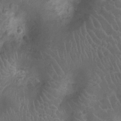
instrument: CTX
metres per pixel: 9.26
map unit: Ht
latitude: -9.4454
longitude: -21.4049
